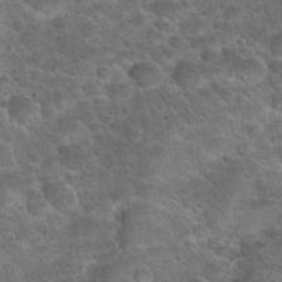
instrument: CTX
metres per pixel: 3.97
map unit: Hto
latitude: 23.4048
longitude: -49.8961
